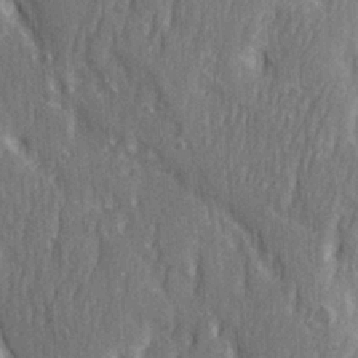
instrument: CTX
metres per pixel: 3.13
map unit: Ave
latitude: 22.6112
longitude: -134.0633
